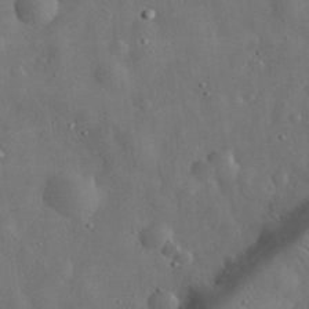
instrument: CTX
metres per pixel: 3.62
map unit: eHh
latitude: 32.5924
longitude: -74.8380
